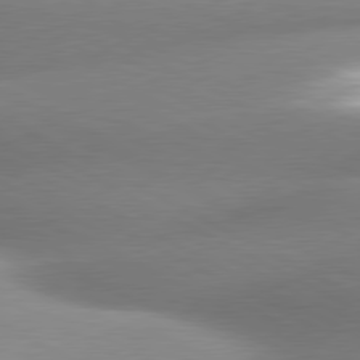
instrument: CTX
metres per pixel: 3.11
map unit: lApd
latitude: 80.2900
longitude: -159.1970
